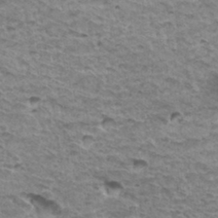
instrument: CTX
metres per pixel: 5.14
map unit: Hto
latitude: 33.5938
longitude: -39.6883
